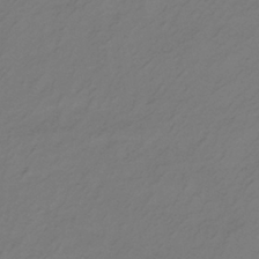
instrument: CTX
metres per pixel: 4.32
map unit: lHb
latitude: -35.5966
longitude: 70.6141
